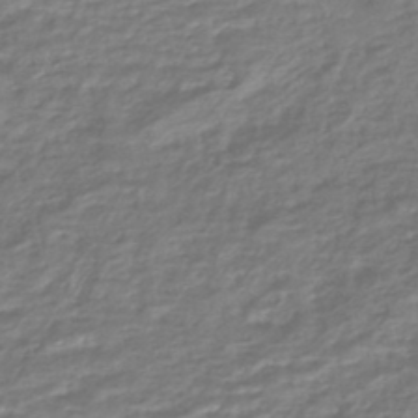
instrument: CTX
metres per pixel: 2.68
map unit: HNhu
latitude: -45.3132
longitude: 96.4251
